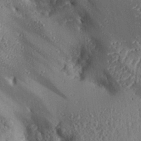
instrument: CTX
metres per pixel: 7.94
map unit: Aa
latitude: 29.2348
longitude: -131.2537
